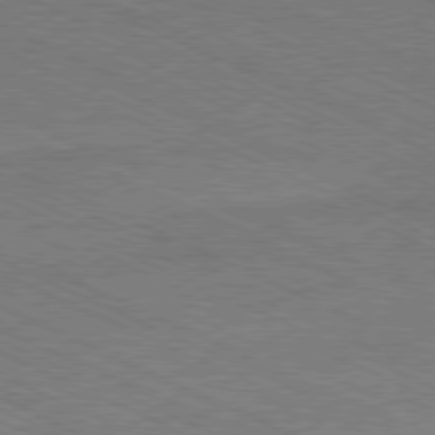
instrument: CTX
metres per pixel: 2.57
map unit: Hpe
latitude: -81.1053
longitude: 15.7667
